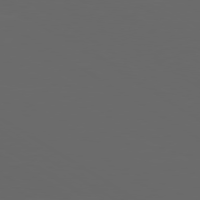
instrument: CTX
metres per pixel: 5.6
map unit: Ap
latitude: -80.0661
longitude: -94.3656
